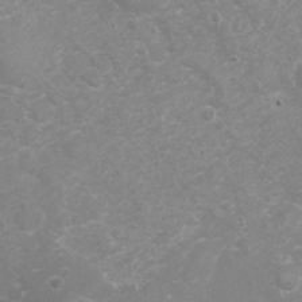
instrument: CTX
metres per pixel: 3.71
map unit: eHh
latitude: -4.4062
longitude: -74.6491
